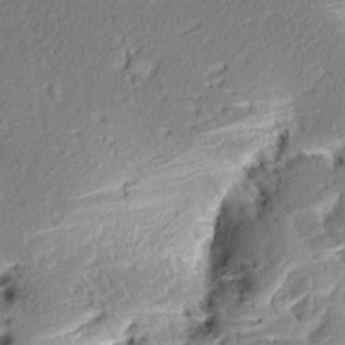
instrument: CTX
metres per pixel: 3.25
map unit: Aa
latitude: 8.8947
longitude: -133.5938
